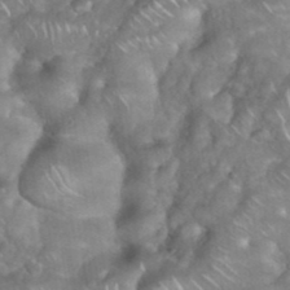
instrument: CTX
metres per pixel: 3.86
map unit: eHh
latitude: 38.4979
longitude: -58.4979
